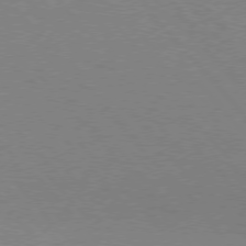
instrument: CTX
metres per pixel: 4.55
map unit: Hpe
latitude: 75.6505
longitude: -145.8583
